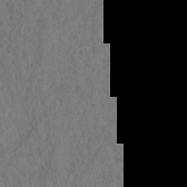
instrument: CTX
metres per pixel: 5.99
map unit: HNhu
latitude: -28.6141
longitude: 73.4454
